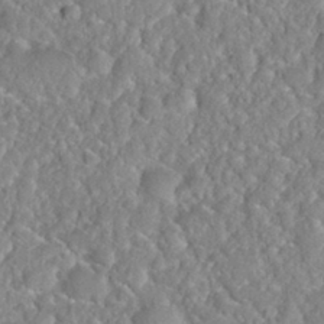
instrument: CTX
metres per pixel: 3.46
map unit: Nhu
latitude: 31.6127
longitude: -51.0836
